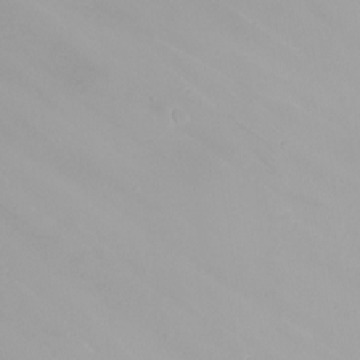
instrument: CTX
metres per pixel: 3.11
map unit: Nhu
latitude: -8.5196
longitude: -81.6505
